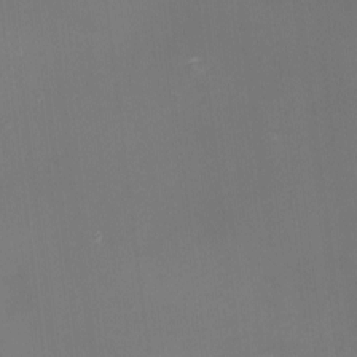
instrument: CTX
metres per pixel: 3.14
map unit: eHh
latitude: -1.6911
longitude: -80.0633
